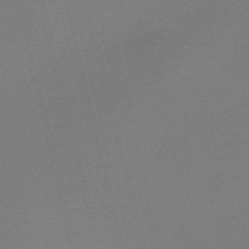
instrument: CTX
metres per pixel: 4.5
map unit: Nve
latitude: -56.7841
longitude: 62.6896
